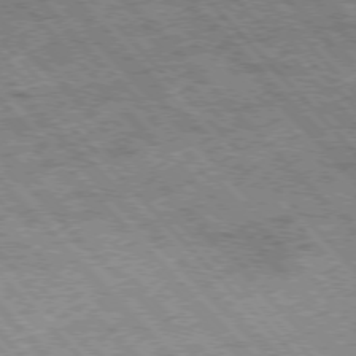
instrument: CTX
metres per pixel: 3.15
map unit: Hpe
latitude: -77.0297
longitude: 12.8597
